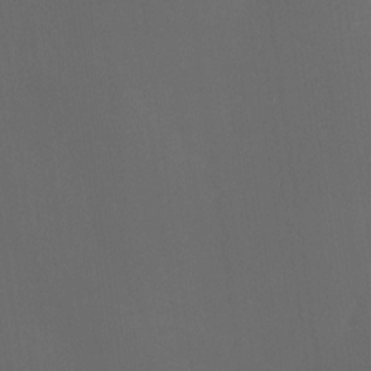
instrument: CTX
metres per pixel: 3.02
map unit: Ave
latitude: 1.9528
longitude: -112.6490
